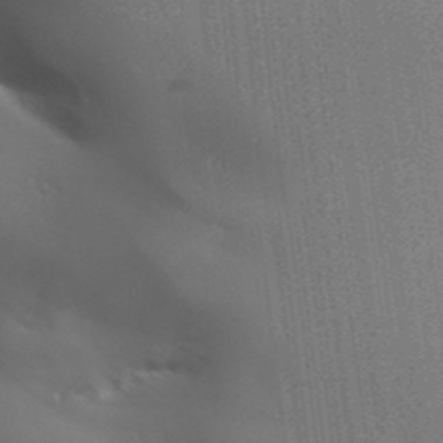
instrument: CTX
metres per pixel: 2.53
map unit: Aa
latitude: 32.8191
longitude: -143.4238
